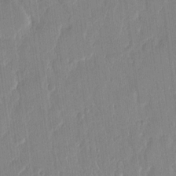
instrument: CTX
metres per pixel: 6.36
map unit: eHh
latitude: 13.7261
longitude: -69.1781
